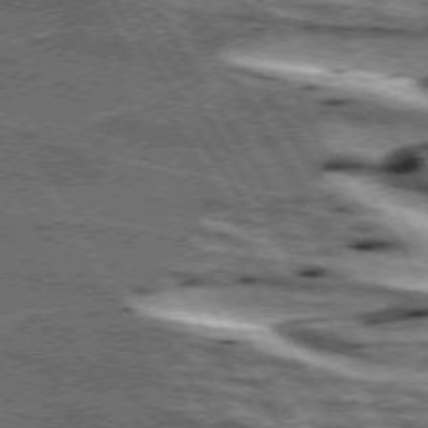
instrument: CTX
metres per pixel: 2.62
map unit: lApd
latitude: 74.2145
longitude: -55.9150
